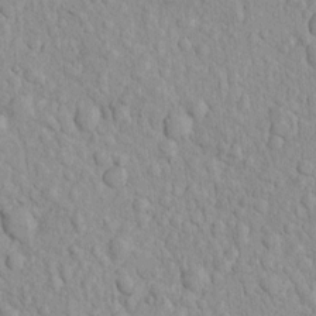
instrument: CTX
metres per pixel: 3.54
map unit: Htu
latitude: -6.1794
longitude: 156.1228
